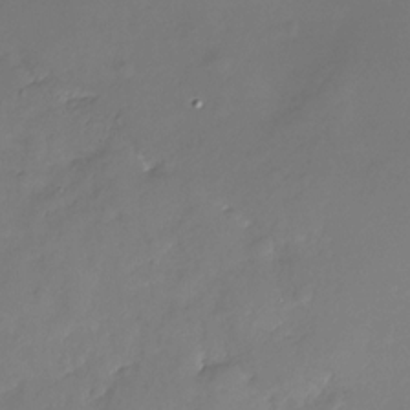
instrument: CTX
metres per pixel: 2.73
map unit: Nhu
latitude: -29.4077
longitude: -79.7450
